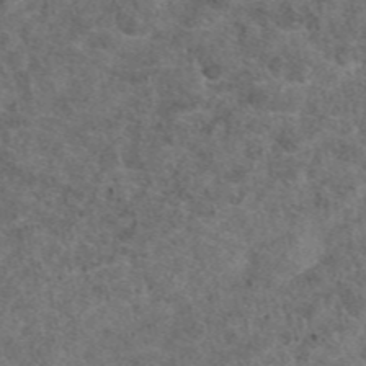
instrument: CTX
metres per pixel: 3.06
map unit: eAb
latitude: 47.4616
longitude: 107.9367
